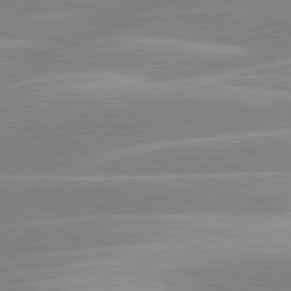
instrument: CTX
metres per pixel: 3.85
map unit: lApd
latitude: 80.5924
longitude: -125.0458
